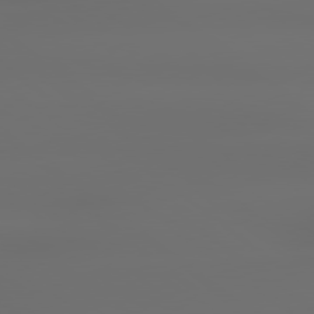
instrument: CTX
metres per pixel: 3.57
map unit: lApd
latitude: 79.1592
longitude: -135.5371
